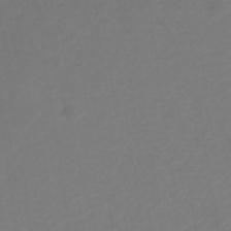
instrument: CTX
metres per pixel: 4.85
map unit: ANa
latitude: 40.8380
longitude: 25.4832
